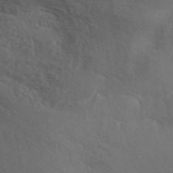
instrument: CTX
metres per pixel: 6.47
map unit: ANa
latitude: 42.0444
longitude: 53.8800
